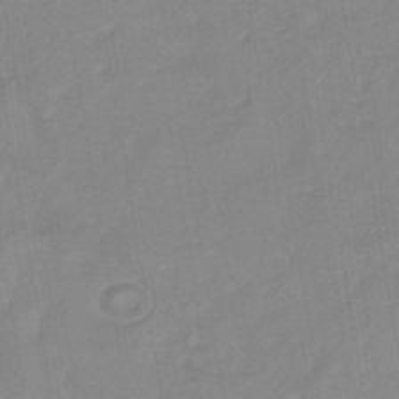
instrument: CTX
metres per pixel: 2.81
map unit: HNhu
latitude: -42.3117
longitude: 91.3321
